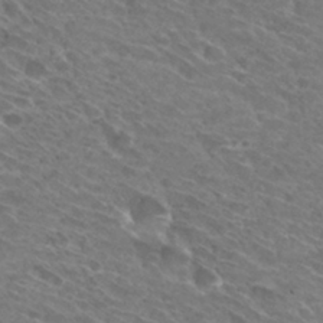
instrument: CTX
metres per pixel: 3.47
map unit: Hto
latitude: 30.7436
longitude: -44.0822
